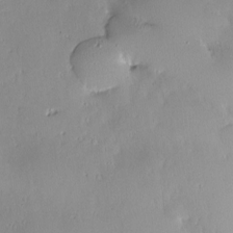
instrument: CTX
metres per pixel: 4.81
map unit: Nve
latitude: -8.4629
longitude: 173.1431
